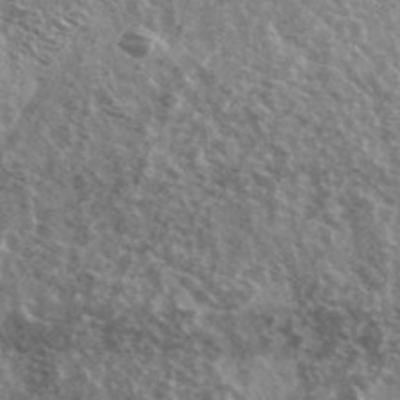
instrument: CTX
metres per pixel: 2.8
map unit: Ave
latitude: 38.9703
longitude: -108.6112
